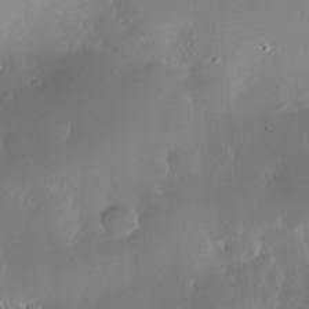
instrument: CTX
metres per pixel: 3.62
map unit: Nhe
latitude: -35.4454
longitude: -131.4805
